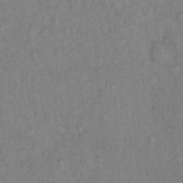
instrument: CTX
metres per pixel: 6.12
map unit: Hto
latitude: 13.2915
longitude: -57.2159
